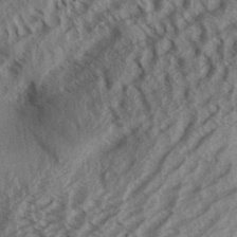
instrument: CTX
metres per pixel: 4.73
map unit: Aa
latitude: 33.5182
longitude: -139.5182
